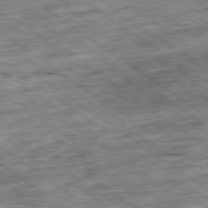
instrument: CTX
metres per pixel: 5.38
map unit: Ap
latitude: -79.3320
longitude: -75.5371
